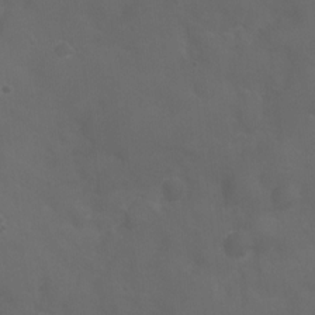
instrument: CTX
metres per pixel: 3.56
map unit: Ht
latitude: 1.2915
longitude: -22.2711
